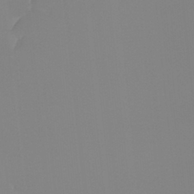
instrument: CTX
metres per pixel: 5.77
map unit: Ht
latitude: -13.9556
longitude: -50.9891
